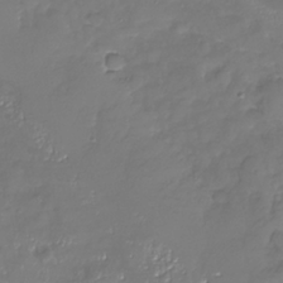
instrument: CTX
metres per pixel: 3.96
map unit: Nhu
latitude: -26.3117
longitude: -58.1956
